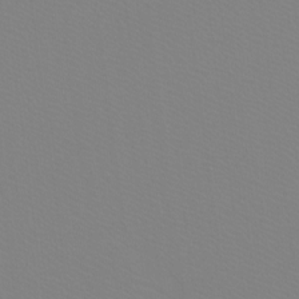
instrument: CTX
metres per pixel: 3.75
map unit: Htu
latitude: -12.0850
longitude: -71.4048
